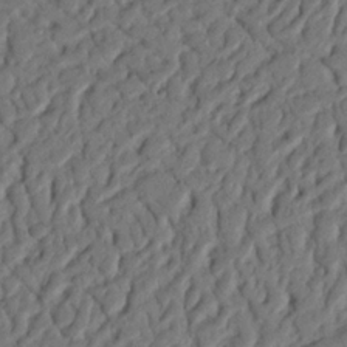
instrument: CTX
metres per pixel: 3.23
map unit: Nhu
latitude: 20.2334
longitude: -77.9717
